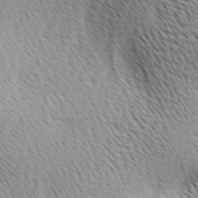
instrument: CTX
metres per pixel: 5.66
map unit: Ave
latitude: 10.3090
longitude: -107.4049
